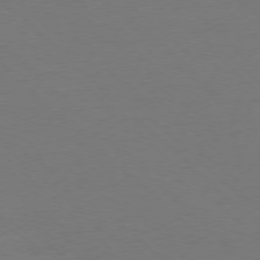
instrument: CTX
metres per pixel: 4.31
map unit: Ap
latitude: -78.1983
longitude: -58.0822
